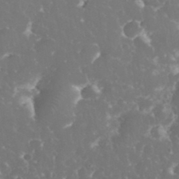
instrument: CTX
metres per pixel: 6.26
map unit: eHh
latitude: 34.5168
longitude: -63.3671
